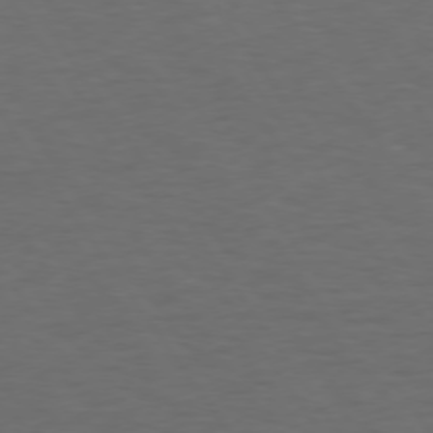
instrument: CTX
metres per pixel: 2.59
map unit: Hpe
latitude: 74.2334
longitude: -130.4223
